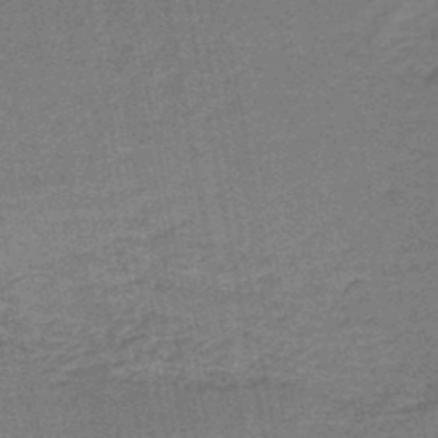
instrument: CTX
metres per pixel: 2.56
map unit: HNb
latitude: -47.9178
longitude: -38.9325
